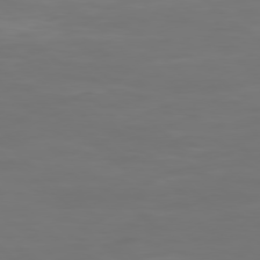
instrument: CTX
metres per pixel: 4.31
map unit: Hpe
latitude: 78.0822
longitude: -169.6316
